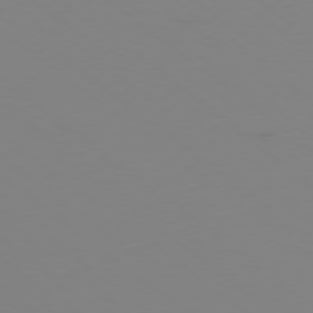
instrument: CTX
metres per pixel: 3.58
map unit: Ap
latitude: -78.0283
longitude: -66.2711
